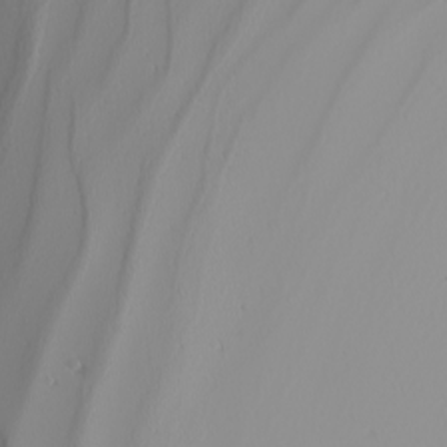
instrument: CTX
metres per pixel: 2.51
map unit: Nhu
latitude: -8.1228
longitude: -95.5938
